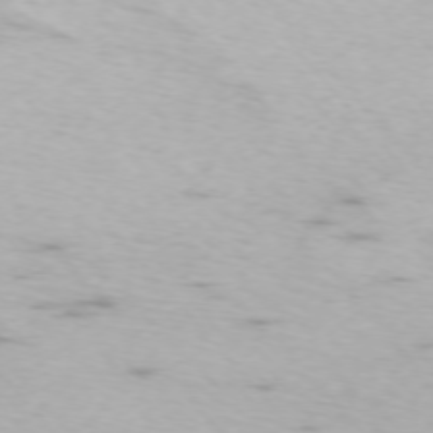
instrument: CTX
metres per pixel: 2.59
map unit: Ap
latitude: -75.0298
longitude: -76.1011
